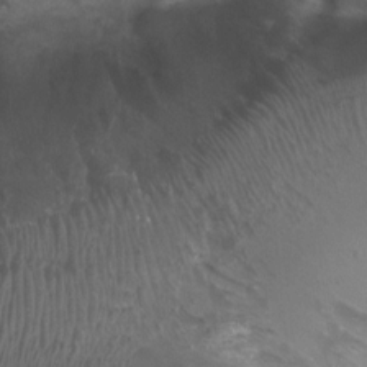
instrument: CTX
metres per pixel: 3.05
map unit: Ht
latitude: 4.1767
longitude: -20.8380
